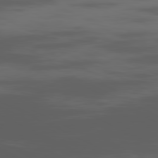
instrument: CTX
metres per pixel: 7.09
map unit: Ap
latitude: -80.9731
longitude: -62.1767
